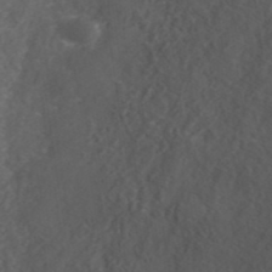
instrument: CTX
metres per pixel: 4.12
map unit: ANa
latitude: 41.7071
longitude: 27.5021
